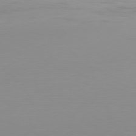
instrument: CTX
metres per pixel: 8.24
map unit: Hpe
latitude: -82.0850
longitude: 16.8786
